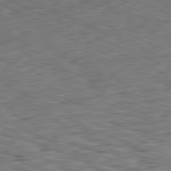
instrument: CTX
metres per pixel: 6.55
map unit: Ap
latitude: -81.4644
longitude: -83.3670
